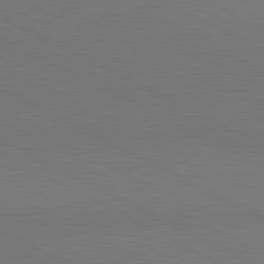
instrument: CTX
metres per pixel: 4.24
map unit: lApd
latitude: 81.1592
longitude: 146.1794
